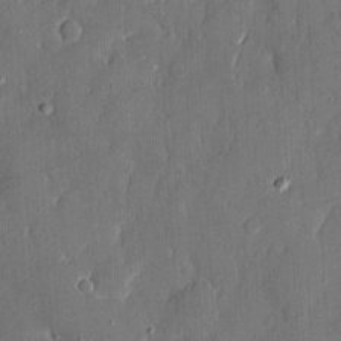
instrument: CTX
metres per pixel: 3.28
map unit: eHh
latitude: 6.7057
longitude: -68.7813
